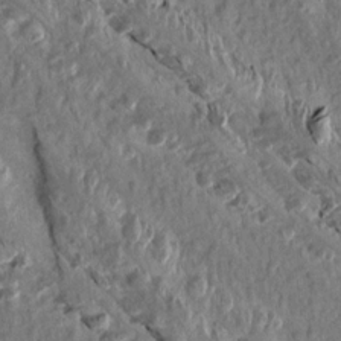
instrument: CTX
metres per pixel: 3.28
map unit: Aa
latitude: 14.7436
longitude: -144.3089
